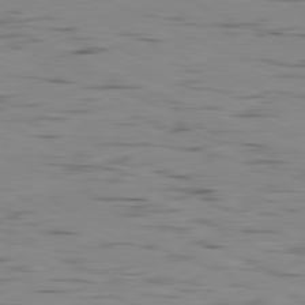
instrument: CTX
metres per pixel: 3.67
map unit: Ap
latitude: -81.0298
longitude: -93.2726
